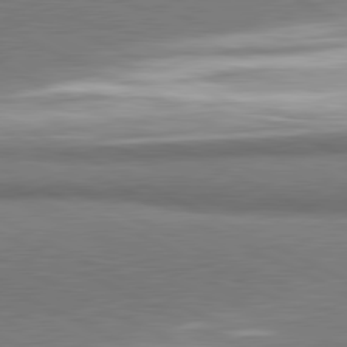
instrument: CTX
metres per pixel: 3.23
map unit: lApd
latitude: 81.1970
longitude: 165.0676
